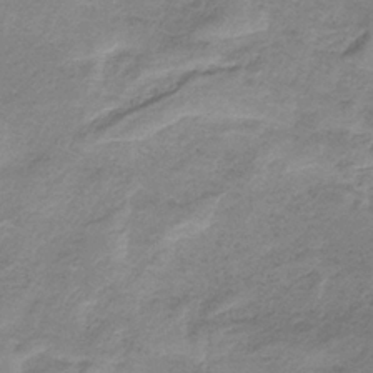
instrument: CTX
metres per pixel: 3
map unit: HNb
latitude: -33.0865
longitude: 60.2928
